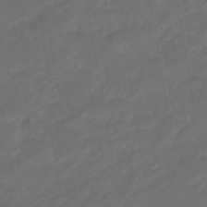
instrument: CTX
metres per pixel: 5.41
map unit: eHb
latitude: -47.3320
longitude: 85.3698
